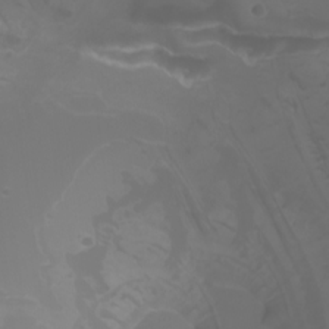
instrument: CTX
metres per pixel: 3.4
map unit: Nhu
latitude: -7.8989
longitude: -83.4993
